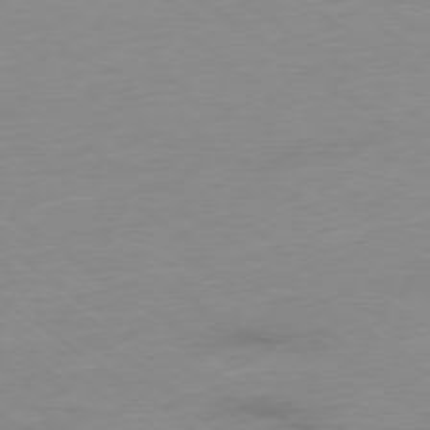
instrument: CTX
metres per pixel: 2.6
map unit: Ap
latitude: -78.2361
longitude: -59.4993
